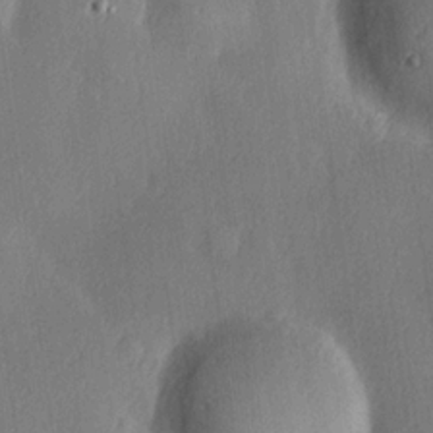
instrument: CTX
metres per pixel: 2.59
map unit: Hve
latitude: 18.5545
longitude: 149.6533
